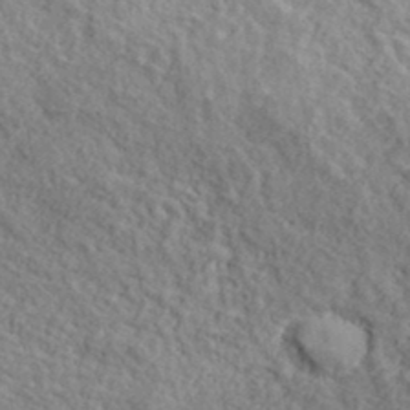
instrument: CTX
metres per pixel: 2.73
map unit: lHvf
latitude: 37.9717
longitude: -87.7260
